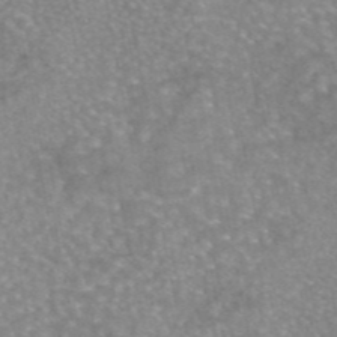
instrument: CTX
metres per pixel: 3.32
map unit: eAb
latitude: 45.3292
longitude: 104.5007
